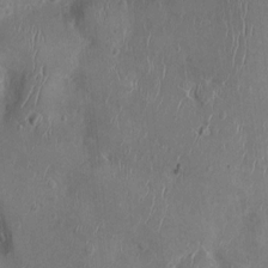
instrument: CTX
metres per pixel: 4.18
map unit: Nhu
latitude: 1.2537
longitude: -14.7058
